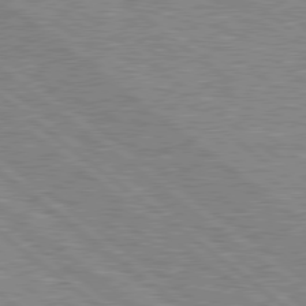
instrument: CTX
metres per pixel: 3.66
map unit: Hpe
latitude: 78.8002
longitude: -156.5356
